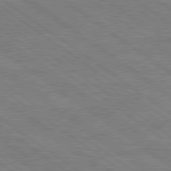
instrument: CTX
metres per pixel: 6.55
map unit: lApd
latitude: 79.4427
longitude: 166.6329
